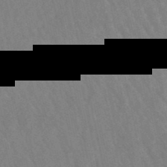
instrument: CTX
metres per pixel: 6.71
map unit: lHb
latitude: -49.1620
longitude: 72.7652
